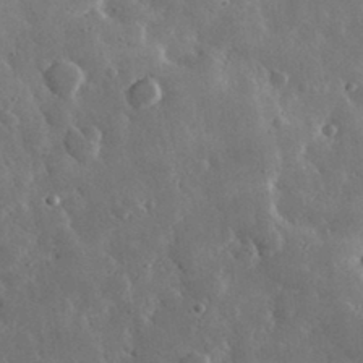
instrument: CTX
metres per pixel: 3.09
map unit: lHvf
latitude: 33.4049
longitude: -87.3481
